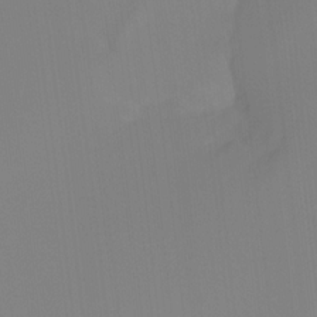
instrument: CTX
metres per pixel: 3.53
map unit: Ht
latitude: -13.9556
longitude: -51.5371
